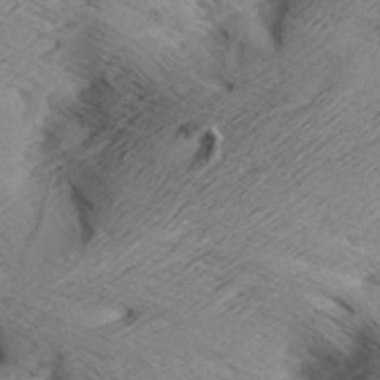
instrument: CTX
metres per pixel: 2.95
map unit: Aa
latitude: 7.4048
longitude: -140.4790
